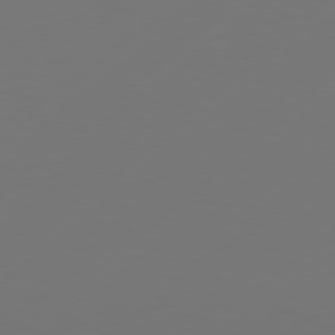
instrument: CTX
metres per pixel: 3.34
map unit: Hpe
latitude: 77.0836
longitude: -131.1781
